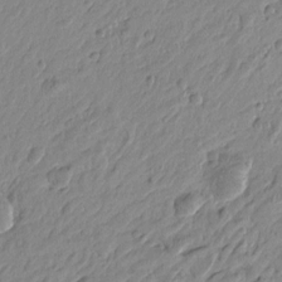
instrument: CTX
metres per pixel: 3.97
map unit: Htu
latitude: -4.5384
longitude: -179.8584
